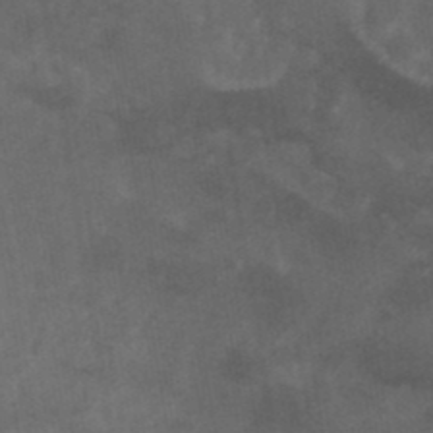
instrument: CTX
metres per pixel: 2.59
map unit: ANa
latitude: 38.9891
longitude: 29.4077
